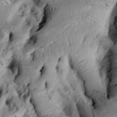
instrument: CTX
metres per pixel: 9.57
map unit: Htu
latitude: 3.1214
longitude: 149.8045
